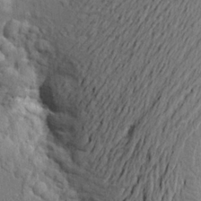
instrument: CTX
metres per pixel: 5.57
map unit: Aa
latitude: 23.0647
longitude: -144.6490
